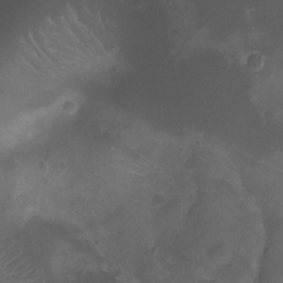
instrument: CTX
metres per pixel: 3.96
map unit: Ht
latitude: -9.5777
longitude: -20.0633
